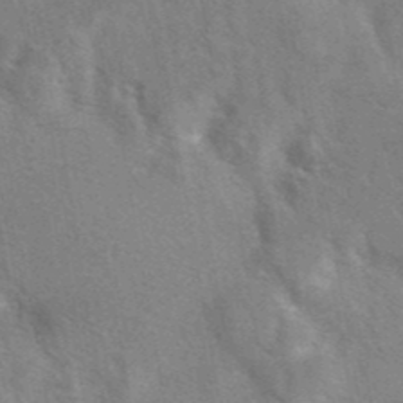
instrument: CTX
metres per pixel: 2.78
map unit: eAb
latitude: 41.1592
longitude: 106.7463
